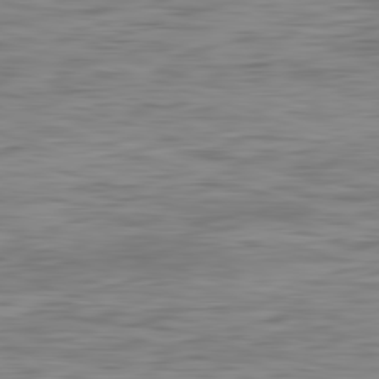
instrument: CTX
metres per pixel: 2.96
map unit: Ap
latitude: -82.2739
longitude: -78.5357
